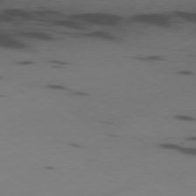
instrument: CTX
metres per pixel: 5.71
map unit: Ap
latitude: -79.4832
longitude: -62.5357
